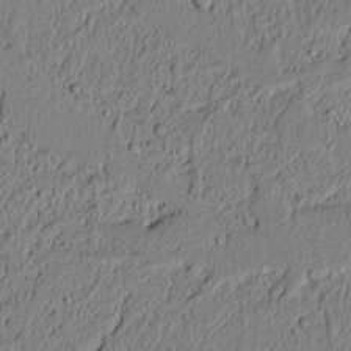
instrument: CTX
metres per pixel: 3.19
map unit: lAvf
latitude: 6.0633
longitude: 167.1242
